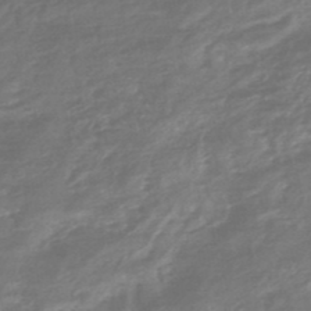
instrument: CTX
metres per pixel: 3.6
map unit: HNhu
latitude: -47.0297
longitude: 89.9556
